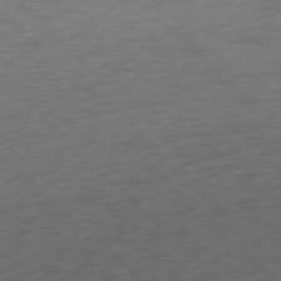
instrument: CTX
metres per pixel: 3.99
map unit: Ap
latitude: -77.9178
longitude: -71.8583
